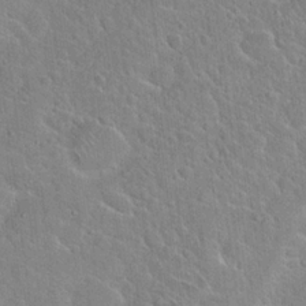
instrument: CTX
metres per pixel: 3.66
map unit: Hto
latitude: 19.0458
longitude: -50.7813
